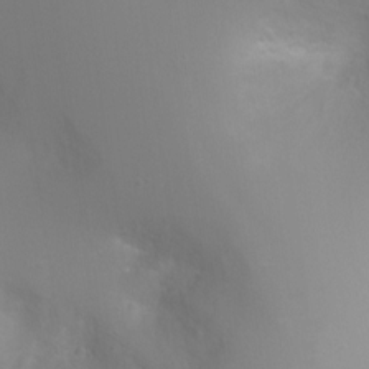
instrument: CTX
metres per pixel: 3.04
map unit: Ht
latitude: -0.8975
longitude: -20.8380
